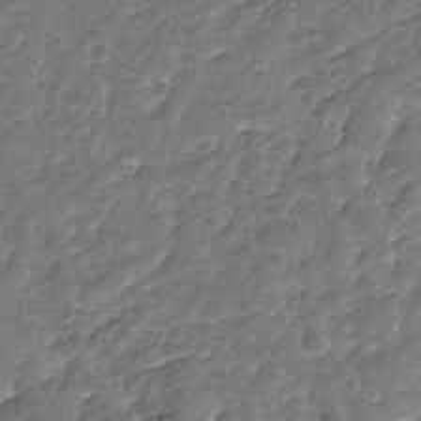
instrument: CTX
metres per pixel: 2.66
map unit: Nhu
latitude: -19.5588
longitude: -57.7827
